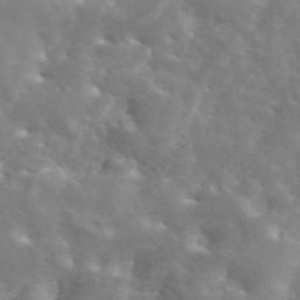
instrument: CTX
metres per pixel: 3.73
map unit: eAb
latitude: 45.2159
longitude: 117.2564
